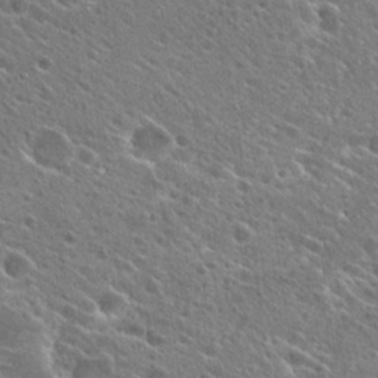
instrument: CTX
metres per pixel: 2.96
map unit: Hto
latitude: 26.2334
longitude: -44.6490
